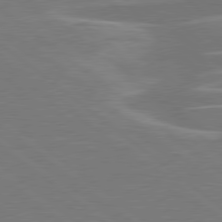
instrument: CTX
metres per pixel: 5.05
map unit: lApd
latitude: 79.1592
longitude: -93.4048
